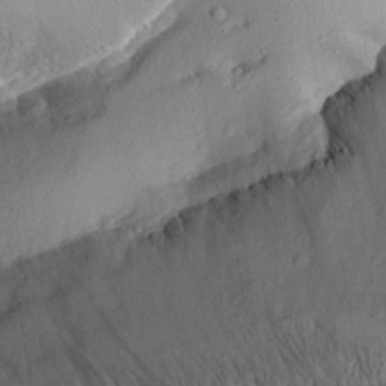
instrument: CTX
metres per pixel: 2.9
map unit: Aa
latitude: 30.7625
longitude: -133.7828
